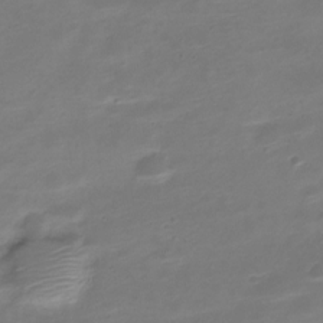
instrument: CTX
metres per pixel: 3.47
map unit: Nve
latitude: -21.4454
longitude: 105.4265
